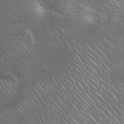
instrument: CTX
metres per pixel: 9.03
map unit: Hto
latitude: 19.5938
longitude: -54.4601
